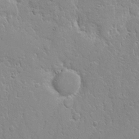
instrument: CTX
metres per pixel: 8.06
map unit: Nhe
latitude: -2.7652
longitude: -59.3860
